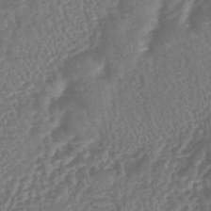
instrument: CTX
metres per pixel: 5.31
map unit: lHb
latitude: -43.7477
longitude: 79.9178
